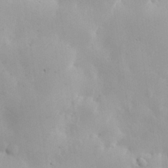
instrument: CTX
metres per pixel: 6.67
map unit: eHh
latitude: 29.1781
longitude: -82.3278
